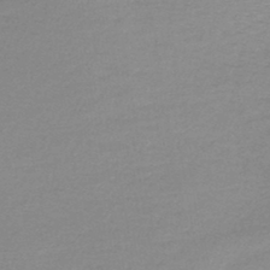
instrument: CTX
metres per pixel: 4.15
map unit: lHb
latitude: -42.6329
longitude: 59.1620
